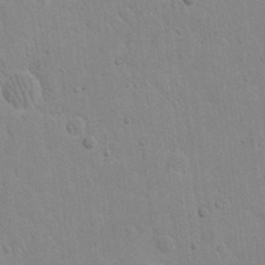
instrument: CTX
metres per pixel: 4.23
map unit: eHh
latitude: 21.0459
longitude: -68.4601
